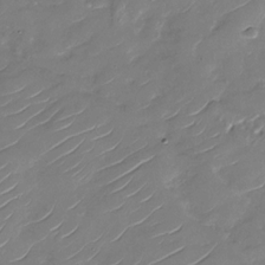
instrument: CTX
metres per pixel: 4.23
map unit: Nhu
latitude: -29.1053
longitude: -73.3293
